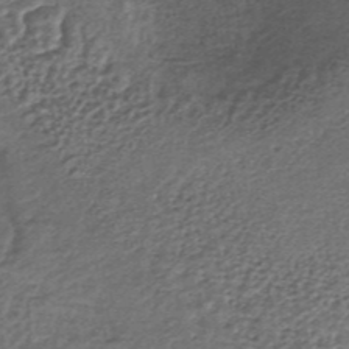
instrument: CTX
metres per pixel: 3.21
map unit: lHb
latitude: -36.8786
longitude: 60.7274
